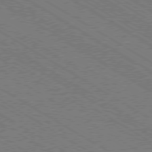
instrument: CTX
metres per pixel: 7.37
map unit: Ap
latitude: -79.6910
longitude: -79.1403
